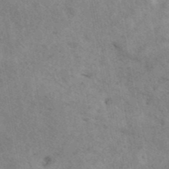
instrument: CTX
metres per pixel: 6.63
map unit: eAb
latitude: 42.3845
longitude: 109.5777
